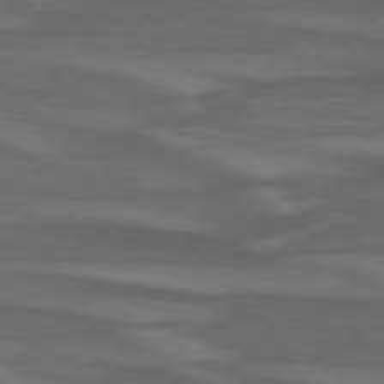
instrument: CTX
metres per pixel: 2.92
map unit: lApd
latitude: 74.7813
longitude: -78.4223
